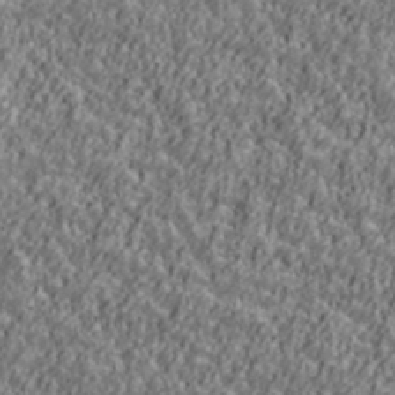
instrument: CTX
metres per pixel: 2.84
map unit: Ave
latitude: 41.9528
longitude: -111.8772
